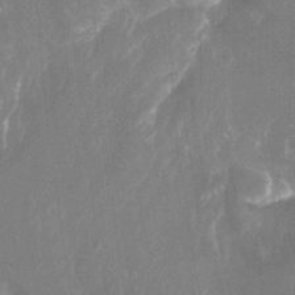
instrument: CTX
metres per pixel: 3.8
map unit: Aa
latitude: -13.1620
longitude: -66.7624
